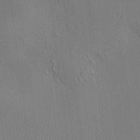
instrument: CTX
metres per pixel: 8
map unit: HNhu
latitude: 7.9528
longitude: 14.8408
